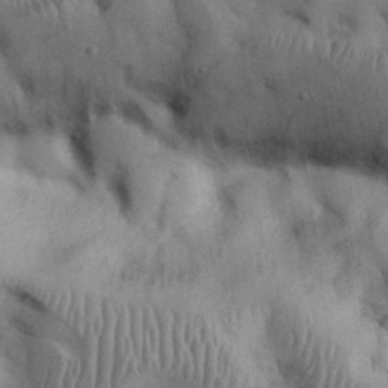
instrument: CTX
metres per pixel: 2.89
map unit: Nhu
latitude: 26.5546
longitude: -71.1403
